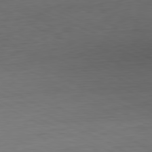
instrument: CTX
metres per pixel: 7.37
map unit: Ap
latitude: -81.1242
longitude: -60.7435
